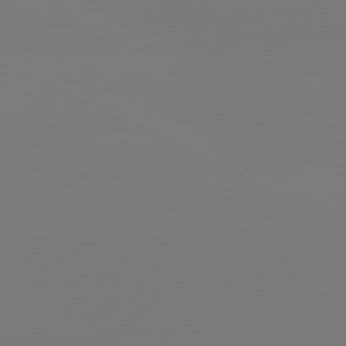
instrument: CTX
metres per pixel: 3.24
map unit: lApd
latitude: 80.4790
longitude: -148.7624
